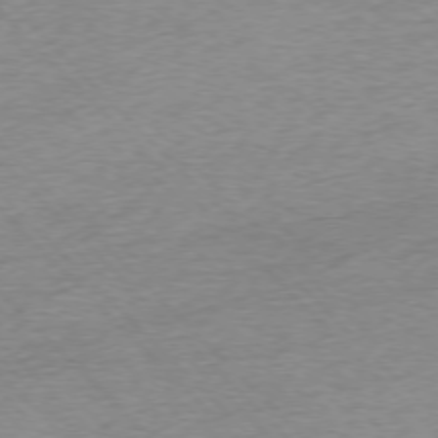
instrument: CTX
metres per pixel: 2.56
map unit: Ap
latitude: -76.6896
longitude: -97.5371
